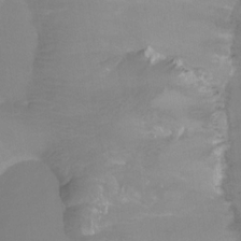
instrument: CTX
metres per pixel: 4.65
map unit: HNhu
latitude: -27.6721
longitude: 75.0487
